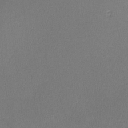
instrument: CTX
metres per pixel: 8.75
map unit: lHvf
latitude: -11.4643
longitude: -99.8016
